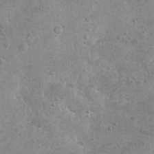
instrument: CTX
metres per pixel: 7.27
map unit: Hto
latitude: 11.3104
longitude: -36.2900
